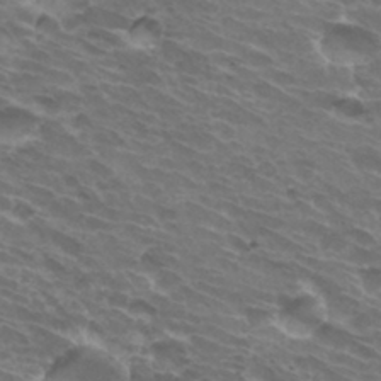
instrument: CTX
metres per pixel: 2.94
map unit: Hto
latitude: 32.3278
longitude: -43.1781
